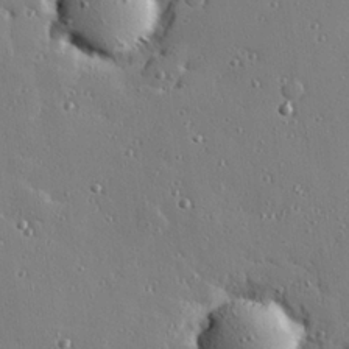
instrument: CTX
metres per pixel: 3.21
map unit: Hve
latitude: 26.6113
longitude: -92.5356
